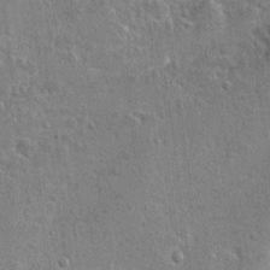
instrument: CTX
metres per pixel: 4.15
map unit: Hto
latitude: 11.6883
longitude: -36.3089
